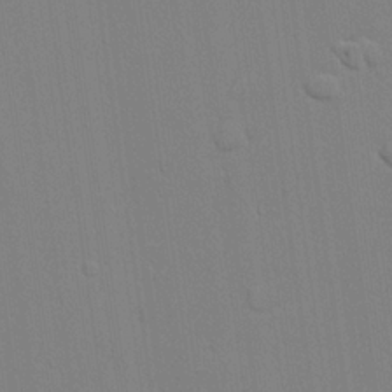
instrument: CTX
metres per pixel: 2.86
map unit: lHvf
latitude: 21.3671
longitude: 142.3495
